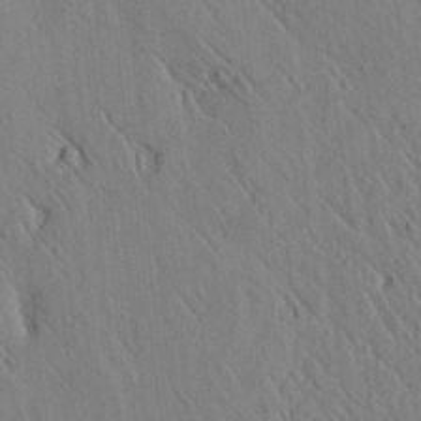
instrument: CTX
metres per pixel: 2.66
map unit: lAvf
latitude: 6.6113
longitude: 159.8611
